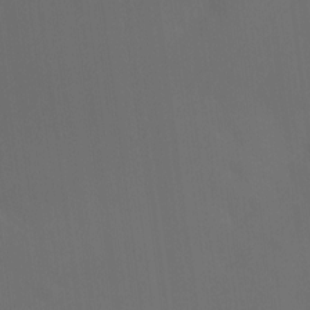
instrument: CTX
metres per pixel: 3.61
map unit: Ht
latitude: -15.7856
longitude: -42.1578
